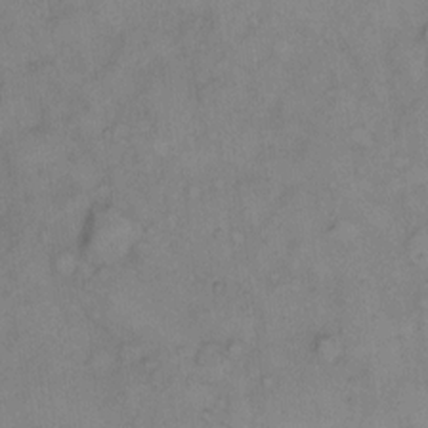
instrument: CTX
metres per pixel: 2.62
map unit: Hto
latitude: 6.4223
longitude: -61.6127
